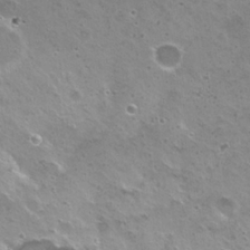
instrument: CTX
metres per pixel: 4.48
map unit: Hto
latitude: 22.3467
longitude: -31.6505
